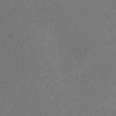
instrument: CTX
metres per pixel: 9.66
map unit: lHb
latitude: -35.9178
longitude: 67.7100
